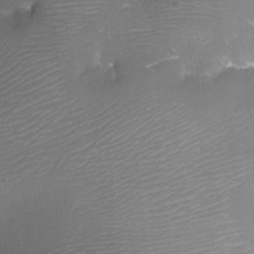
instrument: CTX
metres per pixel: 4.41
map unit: Aa
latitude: -8.3684
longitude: -71.6316
